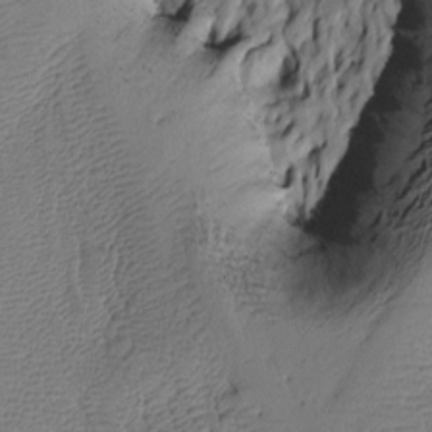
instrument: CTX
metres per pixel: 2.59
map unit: Htu
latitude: -4.8597
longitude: 156.4629
